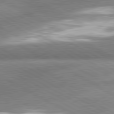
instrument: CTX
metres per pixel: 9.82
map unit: lApd
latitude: 80.3845
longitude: -163.9528
